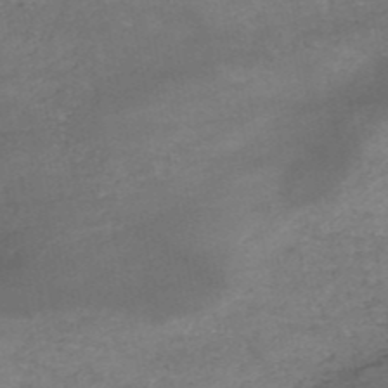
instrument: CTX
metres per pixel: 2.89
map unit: HNb
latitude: -52.3495
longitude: -39.3859
